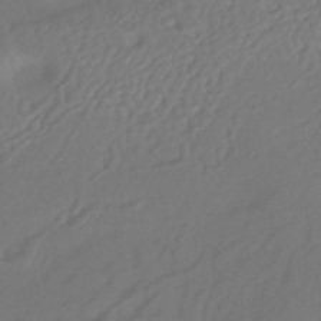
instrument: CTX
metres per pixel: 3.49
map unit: HNhu
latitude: -43.4643
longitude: 93.8422
